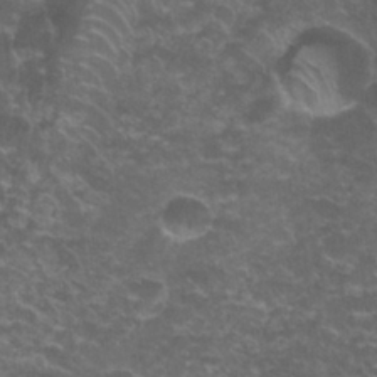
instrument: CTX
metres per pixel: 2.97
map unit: Nhu
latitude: 28.1200
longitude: -60.9891
